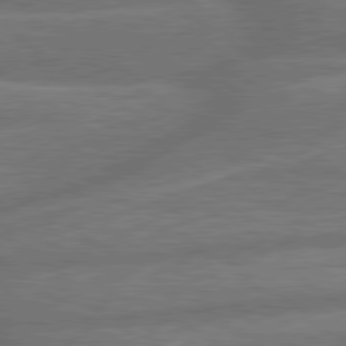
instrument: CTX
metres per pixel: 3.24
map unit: lApd
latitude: 79.8395
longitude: -164.4223
